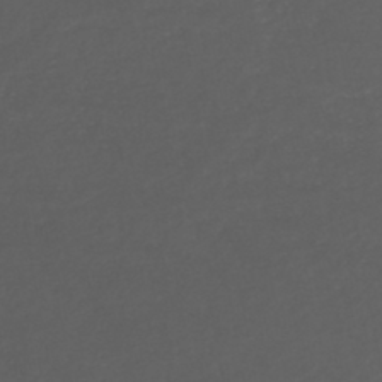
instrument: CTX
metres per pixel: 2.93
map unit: HNhu
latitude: -44.6707
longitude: 95.2565
